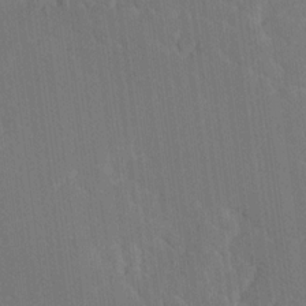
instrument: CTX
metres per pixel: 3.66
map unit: Ave
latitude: 19.9150
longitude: -137.5371
